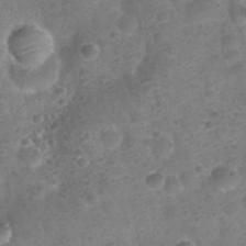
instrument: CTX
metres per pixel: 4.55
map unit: Nhu
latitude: 25.9528
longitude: -52.1200
